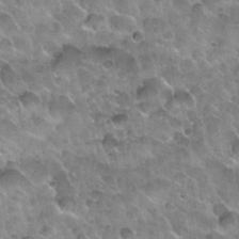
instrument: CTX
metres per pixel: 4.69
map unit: Nhu
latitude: 30.3279
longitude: -54.2522
